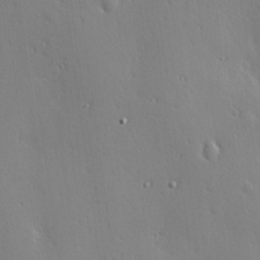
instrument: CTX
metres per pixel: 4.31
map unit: Hve
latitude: 18.7435
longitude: 150.2173
